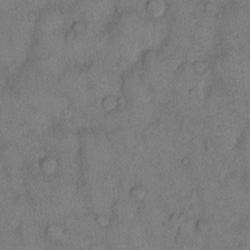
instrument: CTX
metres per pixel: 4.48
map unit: Hto
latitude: 9.9906
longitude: -58.7435
